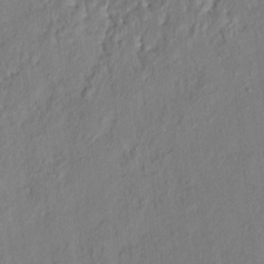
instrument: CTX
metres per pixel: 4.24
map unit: HNhu
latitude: 4.4979
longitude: -7.2726
